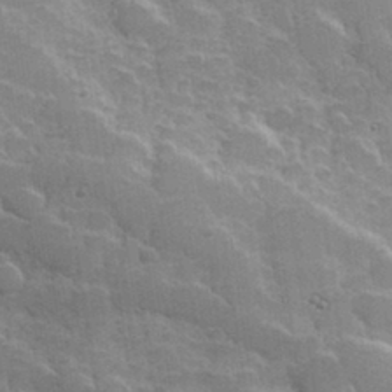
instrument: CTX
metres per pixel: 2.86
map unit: Hve
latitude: 31.4238
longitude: 151.4643
